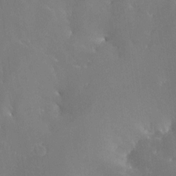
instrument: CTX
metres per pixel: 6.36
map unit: Nhe
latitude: -26.5384
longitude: -110.2523
